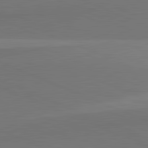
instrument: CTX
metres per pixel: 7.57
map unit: lApd
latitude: 82.0255
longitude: 150.5574
